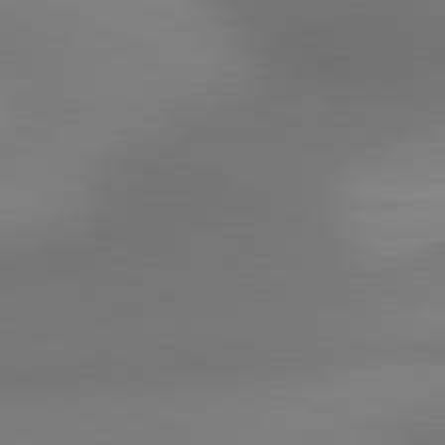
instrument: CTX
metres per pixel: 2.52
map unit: lApd
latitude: 81.0836
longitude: 135.1809
